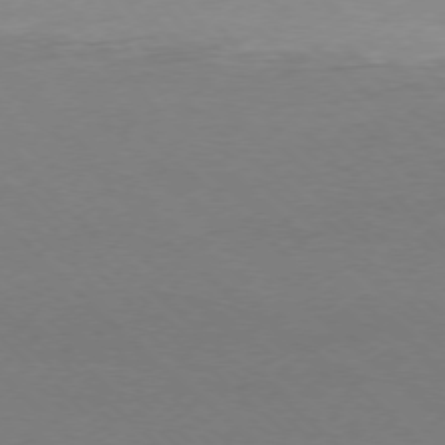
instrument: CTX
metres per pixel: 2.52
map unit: Ap
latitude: -76.2739
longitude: -77.1970
